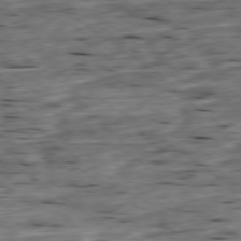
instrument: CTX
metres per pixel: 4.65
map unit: Ap
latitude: -79.4454
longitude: -90.2900
